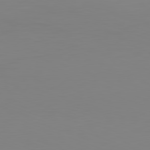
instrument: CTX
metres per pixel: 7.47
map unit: Hpe
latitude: -82.1039
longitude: 9.1431
